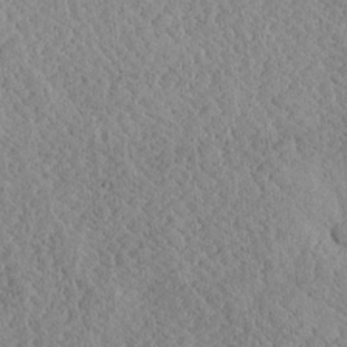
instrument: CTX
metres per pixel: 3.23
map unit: Ave
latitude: 24.0822
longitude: -134.4034
